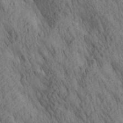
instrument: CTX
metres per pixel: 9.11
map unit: lAa
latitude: 21.5749
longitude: -138.4979
